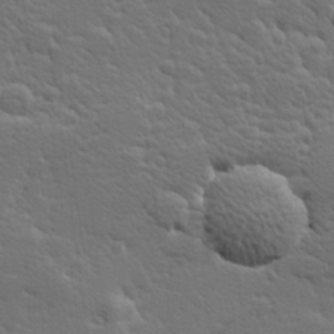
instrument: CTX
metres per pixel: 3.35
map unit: Hve
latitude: 26.1767
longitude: 144.5952
